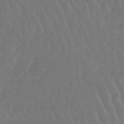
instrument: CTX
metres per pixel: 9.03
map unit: lHb
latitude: -45.3888
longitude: 68.1794
